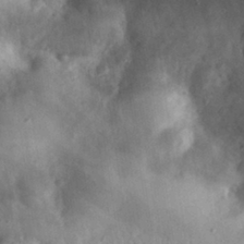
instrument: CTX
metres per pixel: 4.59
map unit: eHh
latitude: 30.1578
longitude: -72.7058
